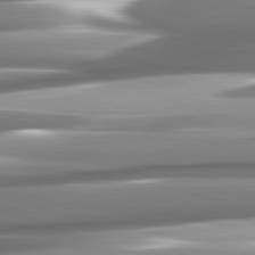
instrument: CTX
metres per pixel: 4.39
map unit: lApd
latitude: 82.3467
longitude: -141.1214
